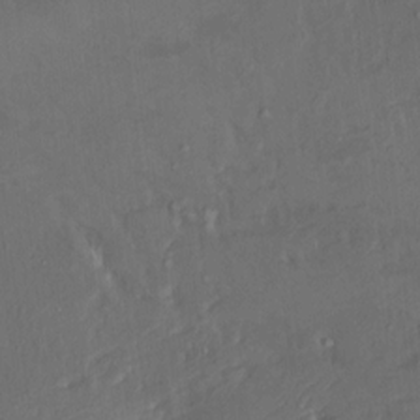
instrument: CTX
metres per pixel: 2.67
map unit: HNhu
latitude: 4.7246
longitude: 13.2943
